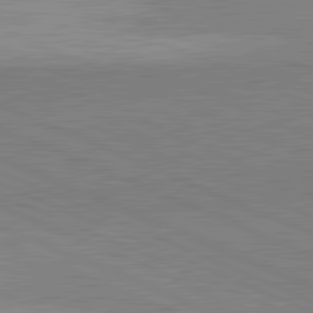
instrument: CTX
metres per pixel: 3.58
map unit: lApd
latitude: 82.1577
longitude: 148.3118
